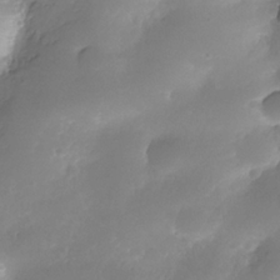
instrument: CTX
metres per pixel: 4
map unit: Nhe
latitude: -35.6155
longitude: -145.8772
